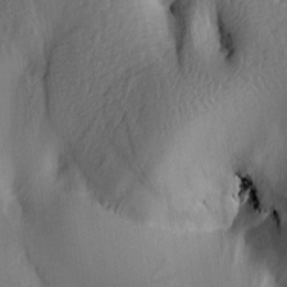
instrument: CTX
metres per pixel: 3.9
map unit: lAa
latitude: 5.1025
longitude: -113.2726
